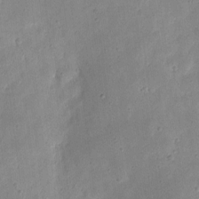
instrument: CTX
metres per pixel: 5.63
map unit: eHh
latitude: 7.4426
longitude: -71.8961
